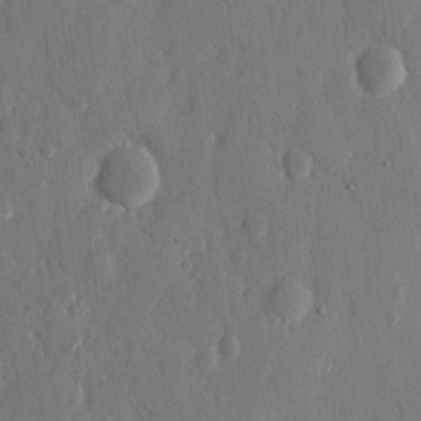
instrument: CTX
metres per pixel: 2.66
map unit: eHh
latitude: 13.5749
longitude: -70.1956
